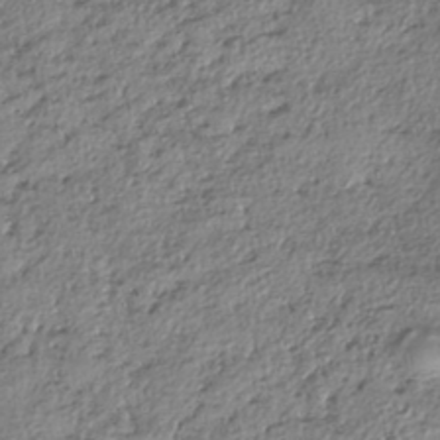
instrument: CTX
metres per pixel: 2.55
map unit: eHh
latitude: -42.1227
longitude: 123.0109
